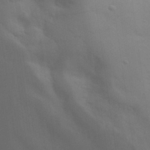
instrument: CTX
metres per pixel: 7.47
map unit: eHh
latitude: 31.7450
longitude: -70.1956
